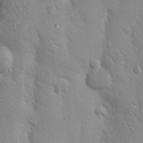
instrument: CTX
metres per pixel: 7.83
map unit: Nhu
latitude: 17.0458
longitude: -78.0633
